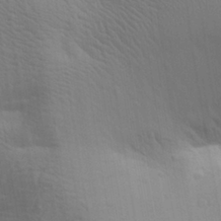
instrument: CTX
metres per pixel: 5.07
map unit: Aa
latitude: 27.6694
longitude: -139.4615
